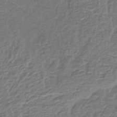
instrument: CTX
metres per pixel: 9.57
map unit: lHb
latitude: -39.2187
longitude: 58.9730
